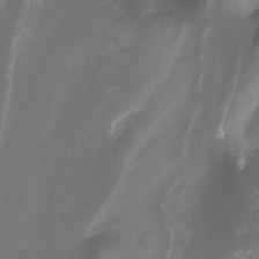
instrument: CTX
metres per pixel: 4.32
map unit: Nhu
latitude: -11.2754
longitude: -74.9136
